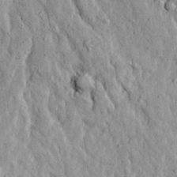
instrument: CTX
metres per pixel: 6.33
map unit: Ave
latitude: 23.4237
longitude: -133.5938
